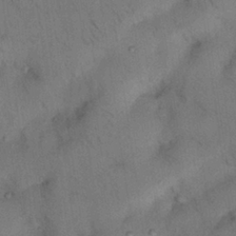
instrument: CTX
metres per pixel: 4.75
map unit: Nhu
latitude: 26.3656
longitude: -71.7449
